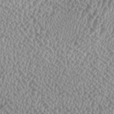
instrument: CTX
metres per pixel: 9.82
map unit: HNhu
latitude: -1.3699
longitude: 0.0472
